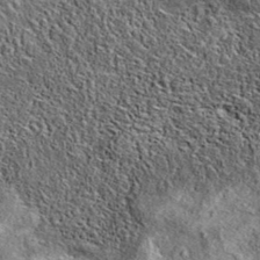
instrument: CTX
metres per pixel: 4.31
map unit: eAb
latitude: 37.4615
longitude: 109.9556
